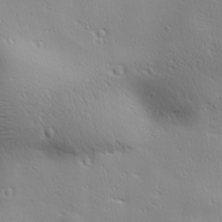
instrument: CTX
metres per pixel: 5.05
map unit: lAa
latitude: 18.7813
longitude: -137.8584
